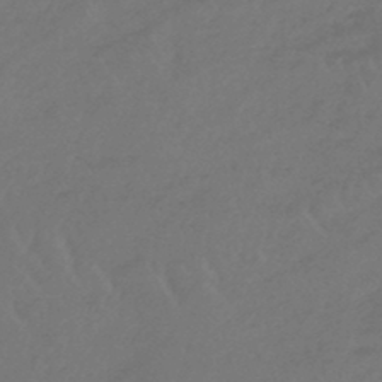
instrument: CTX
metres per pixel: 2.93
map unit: lHb
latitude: -45.1053
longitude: 69.0675
